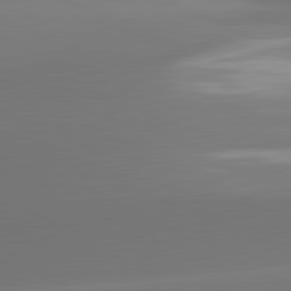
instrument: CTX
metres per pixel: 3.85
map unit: lApd
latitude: 81.6505
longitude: -163.0459
